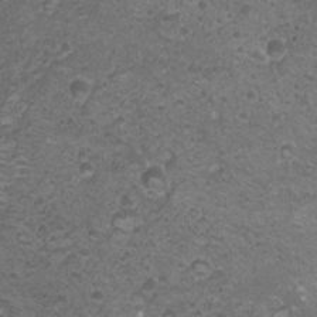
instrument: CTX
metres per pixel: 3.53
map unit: Ht
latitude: 3.9717
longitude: -19.6316
